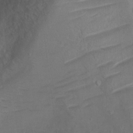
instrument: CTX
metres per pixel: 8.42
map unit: Ht
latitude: 0.6112
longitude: -37.1970
